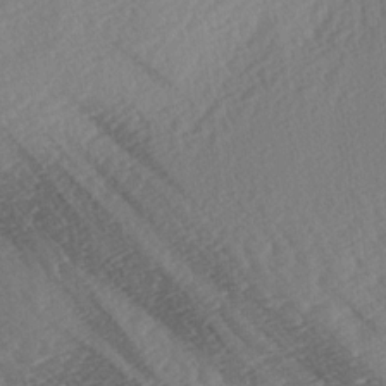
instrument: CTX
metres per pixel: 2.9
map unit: lAa
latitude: -2.7274
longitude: -127.5560
